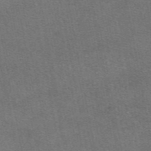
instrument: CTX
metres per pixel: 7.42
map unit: eAb
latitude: 47.7261
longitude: 114.1795
